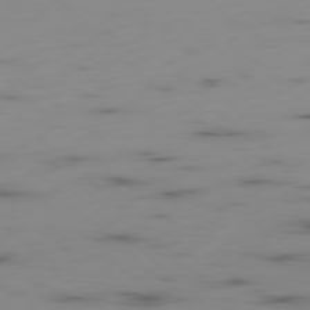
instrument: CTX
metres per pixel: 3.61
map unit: Hpe
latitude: -78.4818
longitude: 14.8219
